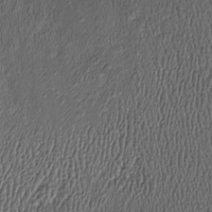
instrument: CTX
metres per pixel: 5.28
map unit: Htu
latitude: -7.8611
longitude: 157.2187
